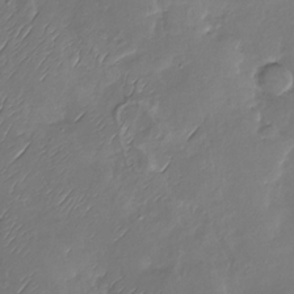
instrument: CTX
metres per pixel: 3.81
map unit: Nhu
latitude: -29.4454
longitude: -61.3292
